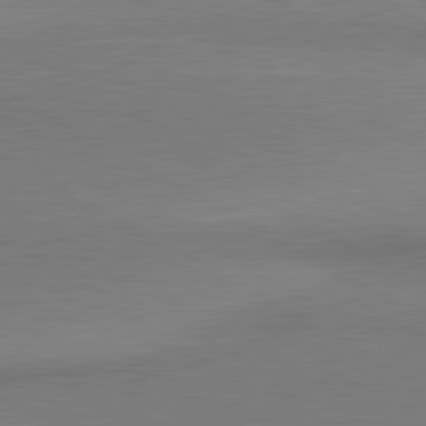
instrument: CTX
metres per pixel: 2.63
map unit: lApd
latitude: 80.9325
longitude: 163.8422
